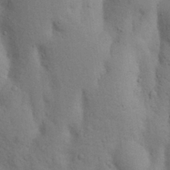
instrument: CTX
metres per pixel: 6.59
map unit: Nhu
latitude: 17.7639
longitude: -75.8394
